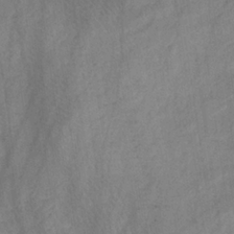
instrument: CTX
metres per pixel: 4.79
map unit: HNb
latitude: -31.9556
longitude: 63.4832
